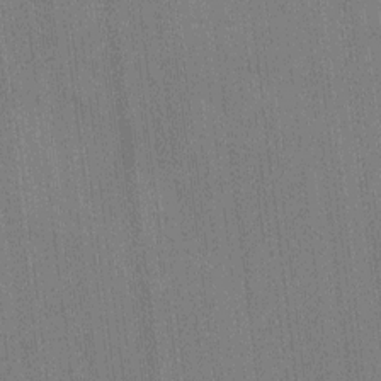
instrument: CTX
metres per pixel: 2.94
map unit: HNhu
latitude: 8.7624
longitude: 15.4644
